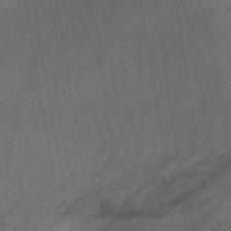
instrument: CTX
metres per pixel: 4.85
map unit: lHb
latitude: -40.3117
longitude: 73.0108
